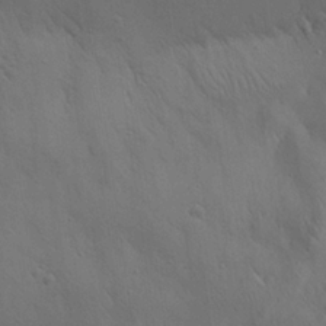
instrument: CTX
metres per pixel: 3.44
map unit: Aa
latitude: 25.7071
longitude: -142.3656
